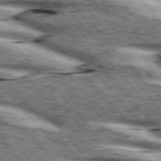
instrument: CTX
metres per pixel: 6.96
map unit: lApd
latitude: 76.1766
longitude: -82.8946
